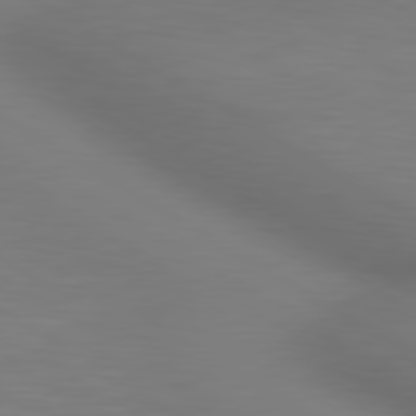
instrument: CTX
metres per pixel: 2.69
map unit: lApd
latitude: 80.3089
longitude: 120.0850
